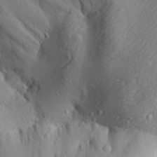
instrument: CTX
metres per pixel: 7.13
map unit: Aa
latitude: 30.9514
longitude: -134.8380
